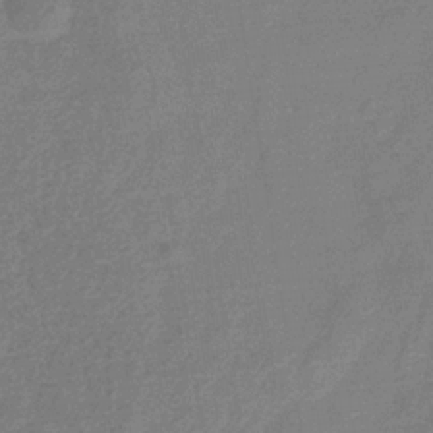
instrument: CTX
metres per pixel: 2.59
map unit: eHb
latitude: -33.6155
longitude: 75.1620
